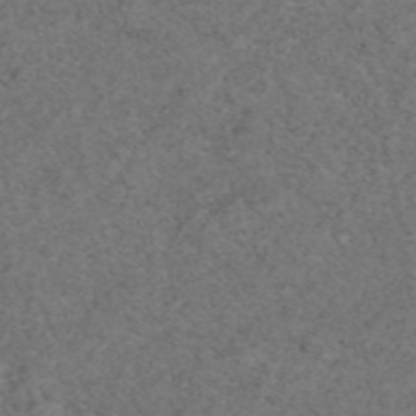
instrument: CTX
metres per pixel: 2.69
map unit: eAb
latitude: 46.8191
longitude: 118.4440
